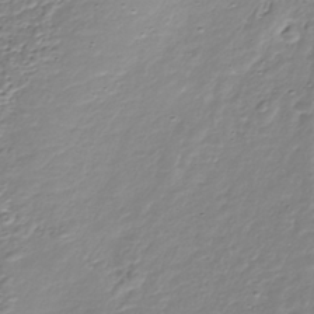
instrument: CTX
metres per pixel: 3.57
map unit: Nhu
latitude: -38.6519
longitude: -85.9717
